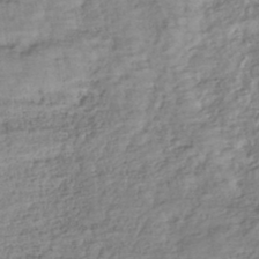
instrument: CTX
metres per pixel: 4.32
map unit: lHb
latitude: -41.3887
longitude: 75.9556
